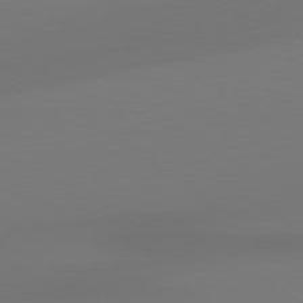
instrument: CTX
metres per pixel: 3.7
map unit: lApd
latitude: 79.1781
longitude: -137.2915
